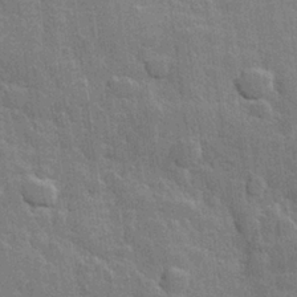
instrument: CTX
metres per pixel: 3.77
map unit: Hve
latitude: 25.3859
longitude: 149.4644
